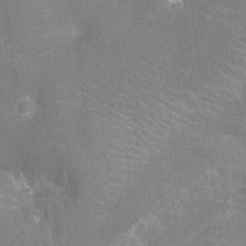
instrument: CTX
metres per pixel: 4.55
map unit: Nhu
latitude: -14.6708
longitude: -25.1781
